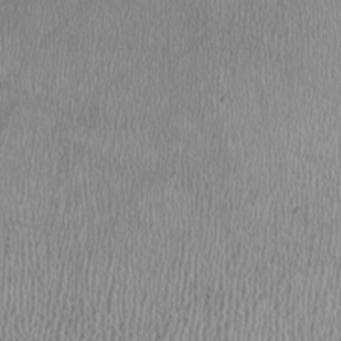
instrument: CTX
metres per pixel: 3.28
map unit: HNhu
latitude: -2.5951
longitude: 0.0850
